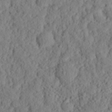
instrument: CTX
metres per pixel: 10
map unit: eHh
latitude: 25.4426
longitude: -78.8002
